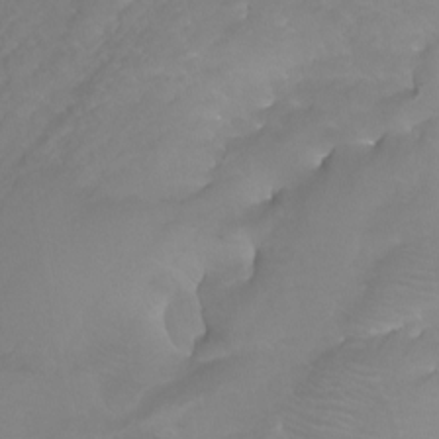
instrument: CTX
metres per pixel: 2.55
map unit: Nhu
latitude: -7.7288
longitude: -77.4804
